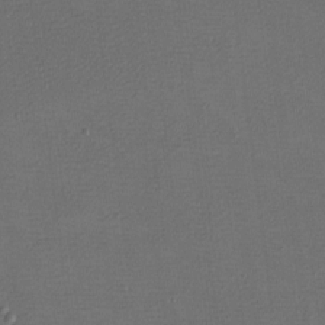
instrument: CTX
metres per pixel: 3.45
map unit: eHh
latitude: -2.6518
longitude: -73.7639
